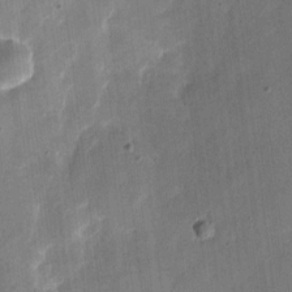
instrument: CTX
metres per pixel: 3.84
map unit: eHh
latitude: 11.3293
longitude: -68.6302
